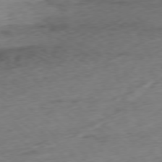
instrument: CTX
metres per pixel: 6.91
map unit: Ap
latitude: -77.8044
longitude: -78.9325
